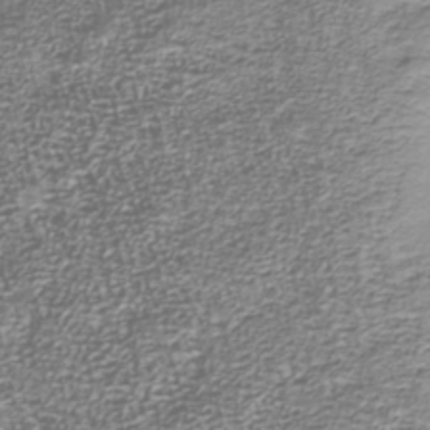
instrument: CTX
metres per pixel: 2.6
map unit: Nhu
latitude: -38.9731
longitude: -81.8394
